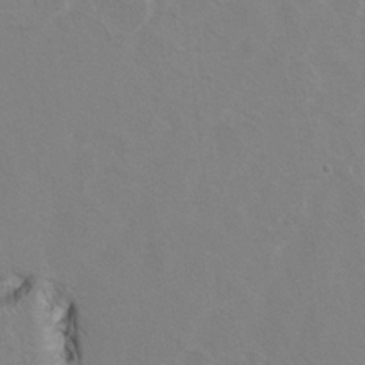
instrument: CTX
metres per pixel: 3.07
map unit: Hto
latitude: 8.7624
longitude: -34.9513
